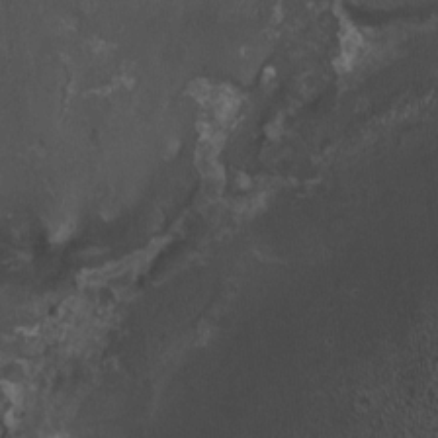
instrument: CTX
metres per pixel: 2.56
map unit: HNhu
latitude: 4.2522
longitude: 5.0297
